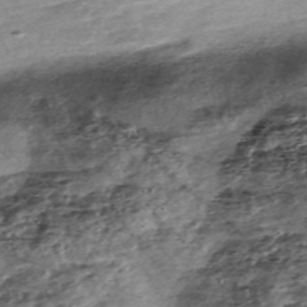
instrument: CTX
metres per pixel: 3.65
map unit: Nve
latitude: -57.8233
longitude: 61.4077
